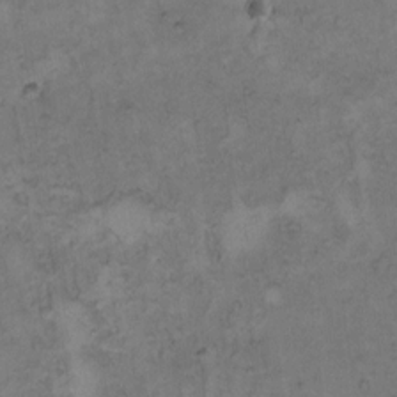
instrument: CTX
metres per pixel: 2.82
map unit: Hto
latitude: 8.3845
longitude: -60.2144
